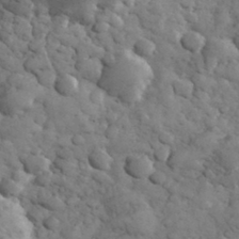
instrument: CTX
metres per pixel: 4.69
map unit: eHh
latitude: 33.1403
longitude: -67.5371
